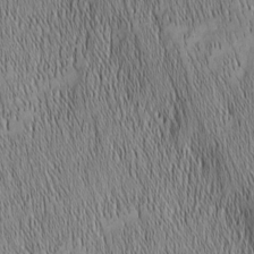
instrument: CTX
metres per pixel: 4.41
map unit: Nhu
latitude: -6.1983
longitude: -152.5735
